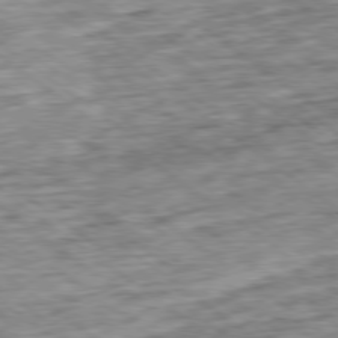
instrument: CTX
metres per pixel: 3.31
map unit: Ap
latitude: -79.3698
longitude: -76.1955
